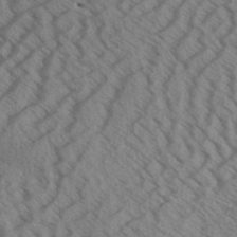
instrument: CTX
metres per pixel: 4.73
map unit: Aa
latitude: 32.8947
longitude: -138.4790
